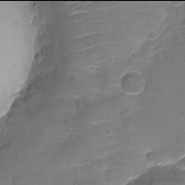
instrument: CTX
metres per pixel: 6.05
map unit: Nhu
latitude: -18.0094
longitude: -56.6112
